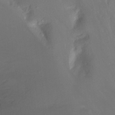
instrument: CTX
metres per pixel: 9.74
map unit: Ht
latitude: -13.1809
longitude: -44.2333
